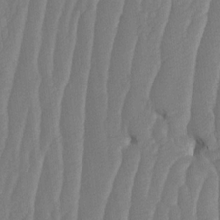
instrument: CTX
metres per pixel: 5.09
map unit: HNhu
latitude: -1.4077
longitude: 14.0283
